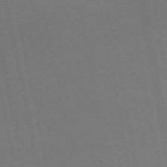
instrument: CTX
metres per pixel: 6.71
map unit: Nhu
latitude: -68.0283
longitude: 37.0864
